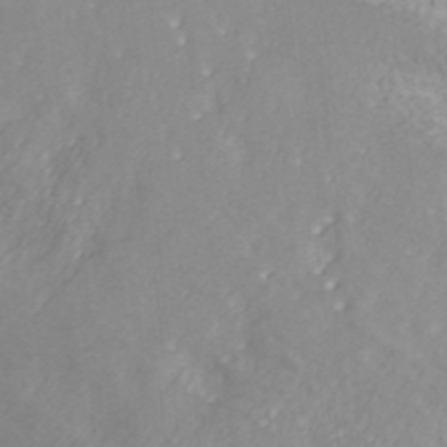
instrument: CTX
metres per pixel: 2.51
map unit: ANa
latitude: 40.3656
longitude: 23.4644
